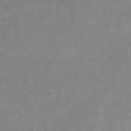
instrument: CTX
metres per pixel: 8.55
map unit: HNb
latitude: -33.6722
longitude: 63.9556
